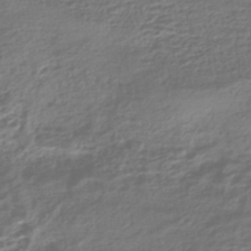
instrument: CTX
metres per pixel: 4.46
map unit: HNhu
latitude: -43.2375
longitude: 103.9556
